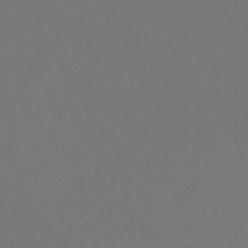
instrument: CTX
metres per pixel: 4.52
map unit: eHh
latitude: -45.7478
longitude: -29.0269
